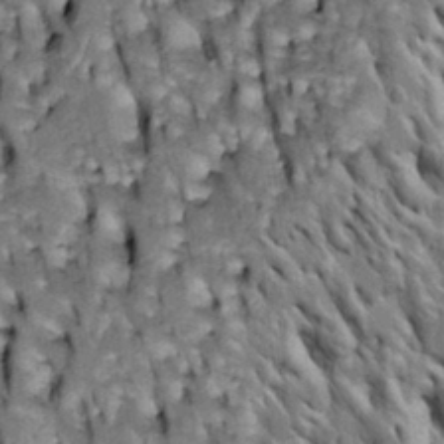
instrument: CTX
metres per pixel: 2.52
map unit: Htu
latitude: -3.8800
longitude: 150.5762
